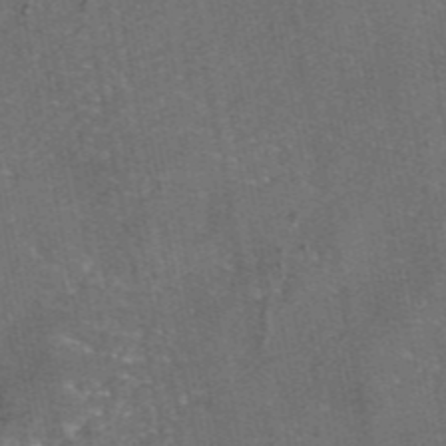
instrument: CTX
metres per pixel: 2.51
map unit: eAb
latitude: 46.2334
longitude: 107.2754
